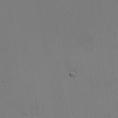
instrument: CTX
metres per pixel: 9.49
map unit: HNhu
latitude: 10.7435
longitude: 22.9731
